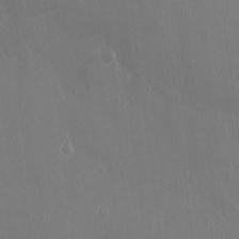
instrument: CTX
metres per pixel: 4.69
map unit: Ht
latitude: -1.9556
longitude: -19.0080
